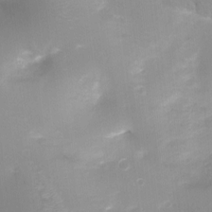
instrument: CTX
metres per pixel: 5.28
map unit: Ht
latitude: -8.4251
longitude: -24.8191
